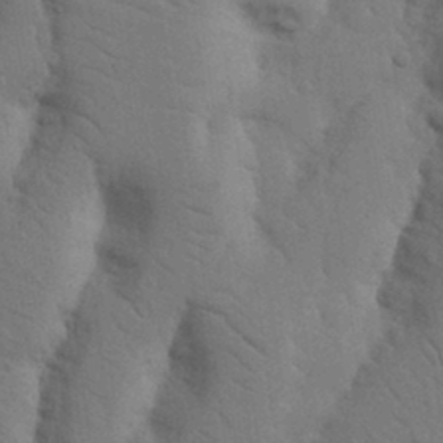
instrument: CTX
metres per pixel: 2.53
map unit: Nhu
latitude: 19.8016
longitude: -76.1011
